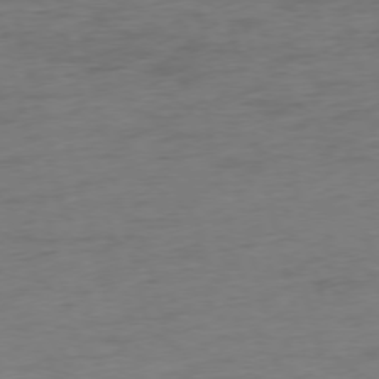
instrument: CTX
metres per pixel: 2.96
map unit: Ap
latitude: -75.1054
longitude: -73.9717
